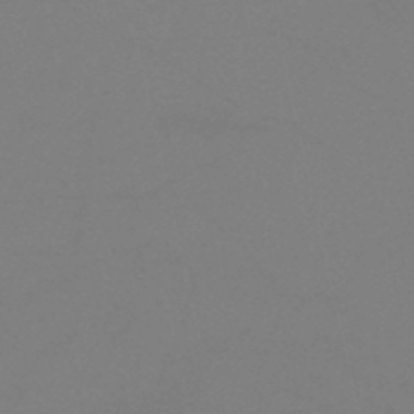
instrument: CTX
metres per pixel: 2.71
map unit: HNb
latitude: -51.4643
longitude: -46.2712
